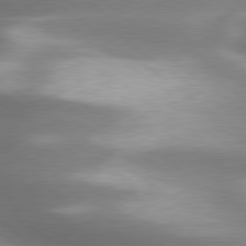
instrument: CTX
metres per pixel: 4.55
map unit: lApd
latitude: 79.9339
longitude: -118.5357
